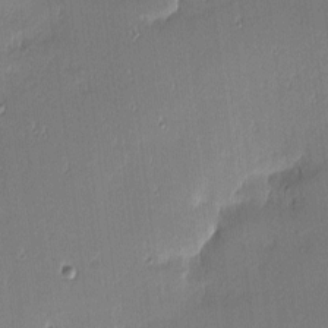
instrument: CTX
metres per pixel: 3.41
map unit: eHh
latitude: -2.9541
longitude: -83.1781
